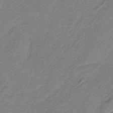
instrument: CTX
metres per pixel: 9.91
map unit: HNb
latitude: -38.0661
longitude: 53.3887
